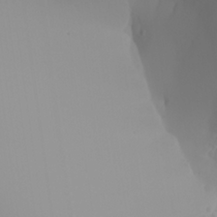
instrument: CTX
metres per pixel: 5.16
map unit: Aa
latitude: 24.6490
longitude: -127.3860
